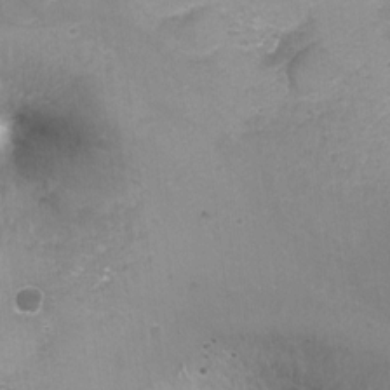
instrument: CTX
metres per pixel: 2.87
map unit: Hto
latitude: -4.4062
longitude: -36.3279
